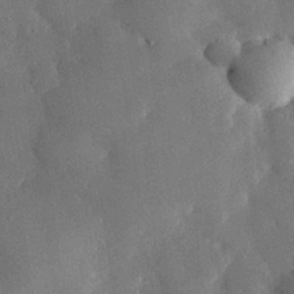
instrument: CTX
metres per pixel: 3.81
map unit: eHh
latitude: 30.0255
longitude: -80.1578
